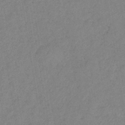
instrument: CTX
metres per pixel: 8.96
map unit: eHb
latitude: -40.7085
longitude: 79.3320
